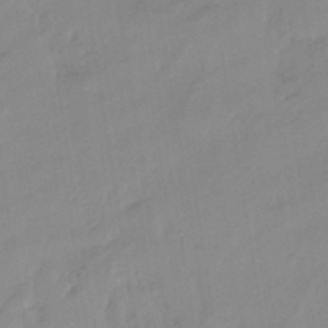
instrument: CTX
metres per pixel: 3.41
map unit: eHb
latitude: -45.9178
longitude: 85.1620
